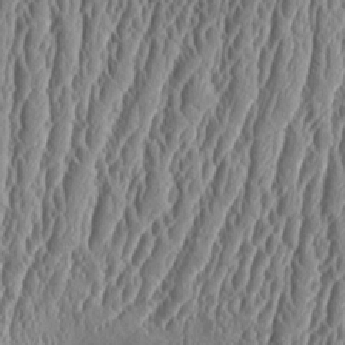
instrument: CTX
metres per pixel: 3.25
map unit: Aa
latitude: 9.4615
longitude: -129.8772
